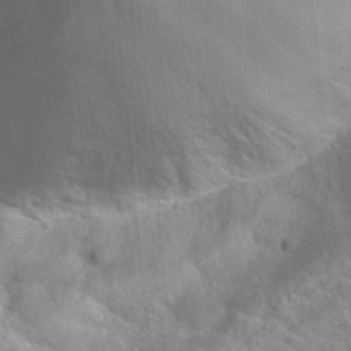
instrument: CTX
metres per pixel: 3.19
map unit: Hto
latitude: 33.8772
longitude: -39.3671
